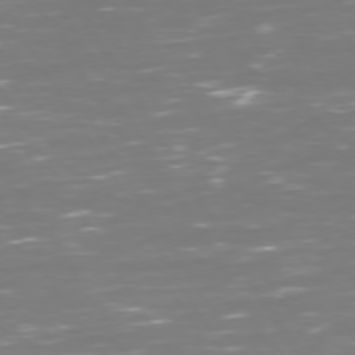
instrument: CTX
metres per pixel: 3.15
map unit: Hpe
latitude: 72.8569
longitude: -126.8002
